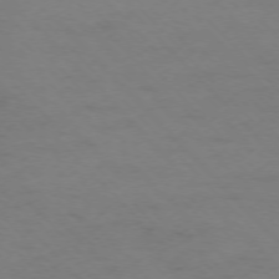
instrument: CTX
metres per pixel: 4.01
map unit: Ap
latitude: -75.4455
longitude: -78.7247
